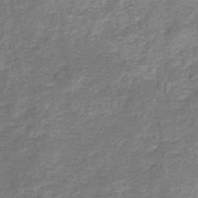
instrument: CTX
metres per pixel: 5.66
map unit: eHb
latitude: -34.2550
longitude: 75.7100
